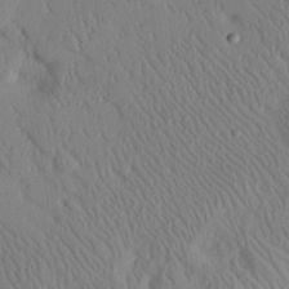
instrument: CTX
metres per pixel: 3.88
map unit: eHh
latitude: 27.2348
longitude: -80.2522
